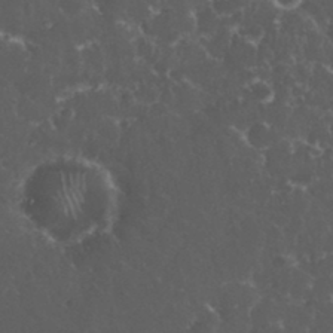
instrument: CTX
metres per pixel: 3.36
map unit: eHh
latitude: 33.5938
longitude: -62.2145
